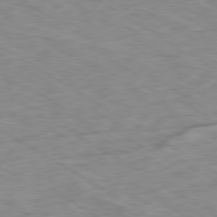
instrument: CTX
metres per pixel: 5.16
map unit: Ap
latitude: -80.3495
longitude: -72.1767
